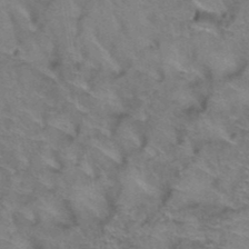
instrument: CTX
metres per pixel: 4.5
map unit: Hto
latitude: 39.1781
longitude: -43.6883
